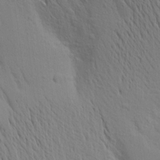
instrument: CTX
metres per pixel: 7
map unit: Aa
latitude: 16.4601
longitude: -147.4427
